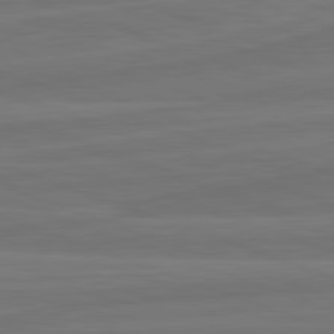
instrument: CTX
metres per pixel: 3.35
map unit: lApd
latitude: 82.3278
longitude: -175.8772
